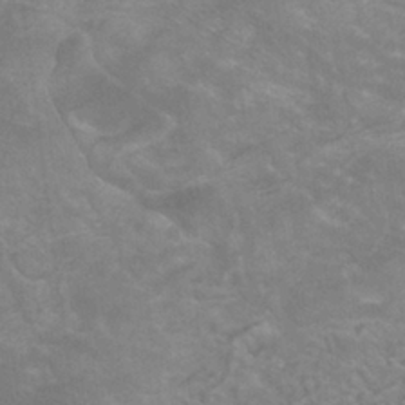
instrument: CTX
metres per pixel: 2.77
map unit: ANa
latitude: -37.4454
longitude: 95.7666
